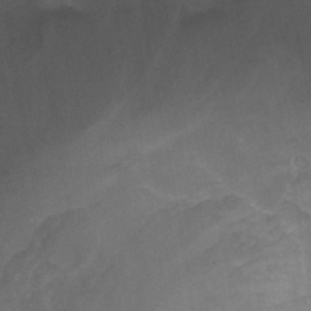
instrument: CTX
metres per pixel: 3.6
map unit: Hto
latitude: 33.2726
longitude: -41.2536
